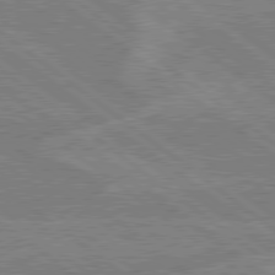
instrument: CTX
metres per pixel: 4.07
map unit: lApd
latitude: 79.0648
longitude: -160.5734
